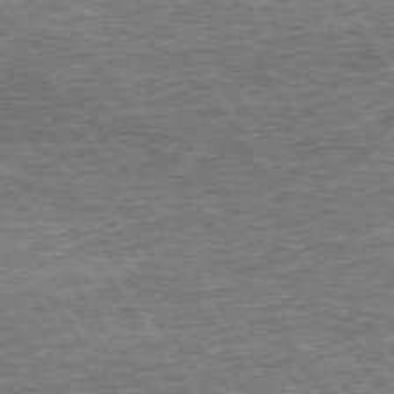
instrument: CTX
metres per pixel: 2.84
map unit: Hpe
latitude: 73.7261
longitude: -142.7435
